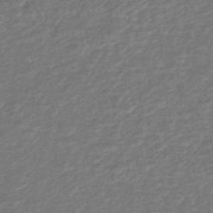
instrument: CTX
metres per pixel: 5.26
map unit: HNhu
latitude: -48.4440
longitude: 96.8030
